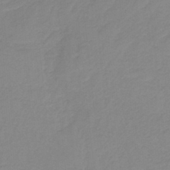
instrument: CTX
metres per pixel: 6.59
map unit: HNb
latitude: -36.8219
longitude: 56.0094
